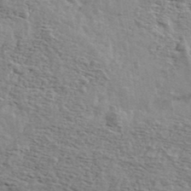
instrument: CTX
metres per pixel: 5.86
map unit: Ave
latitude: 39.5371
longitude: -109.5371
